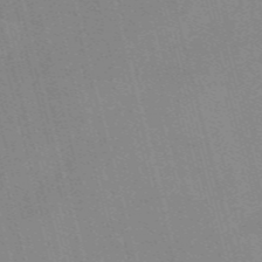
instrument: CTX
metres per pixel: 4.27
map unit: Nve
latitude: -57.6155
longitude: 62.4062
